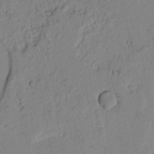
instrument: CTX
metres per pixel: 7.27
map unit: Htu
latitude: 1.4048
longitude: 175.5021
